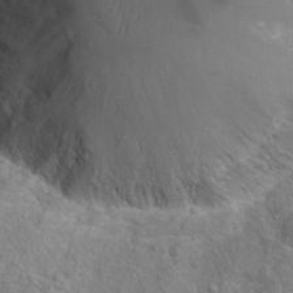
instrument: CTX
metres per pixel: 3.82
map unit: Hto
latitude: 19.1025
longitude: -42.3278
